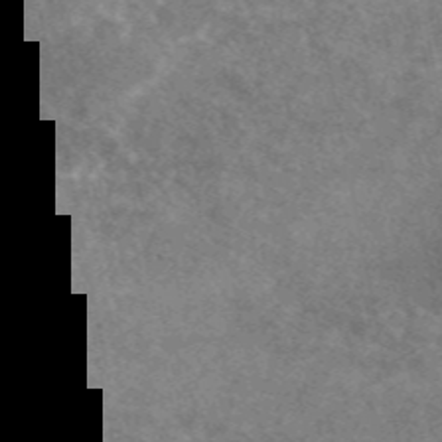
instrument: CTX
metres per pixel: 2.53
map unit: eAb
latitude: 47.5371
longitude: 124.9353
